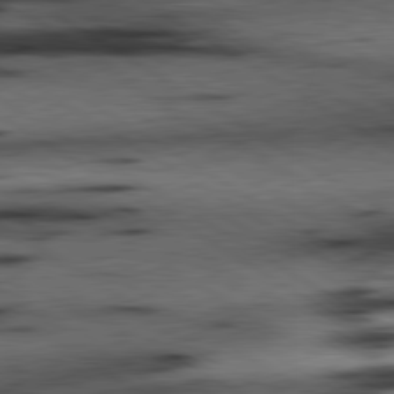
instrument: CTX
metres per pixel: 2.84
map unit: lApd
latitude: 80.5546
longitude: 159.2753
